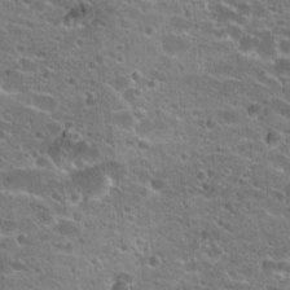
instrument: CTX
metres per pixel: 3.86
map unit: Hto
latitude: 23.2537
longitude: -43.1025
